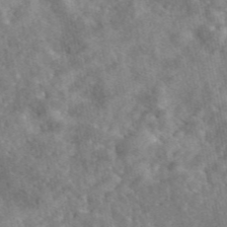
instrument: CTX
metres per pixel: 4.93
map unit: eAb
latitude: 45.9339
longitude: 127.4643
